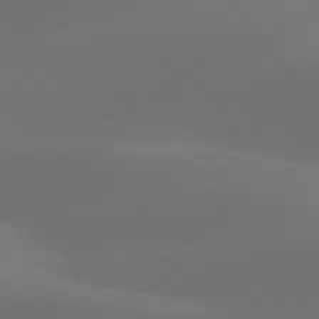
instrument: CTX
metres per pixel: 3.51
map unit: lApd
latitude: 77.9717
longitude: -52.7246
